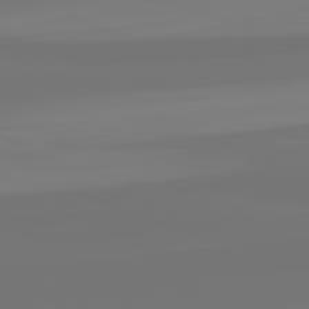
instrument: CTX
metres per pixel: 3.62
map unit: lApd
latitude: 82.3089
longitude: -177.9906
